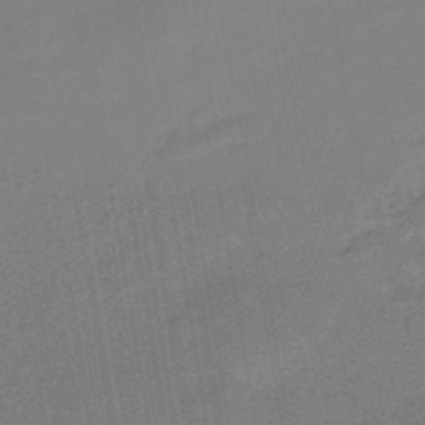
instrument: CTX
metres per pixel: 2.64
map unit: eHb
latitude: -45.5210
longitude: 88.3306
